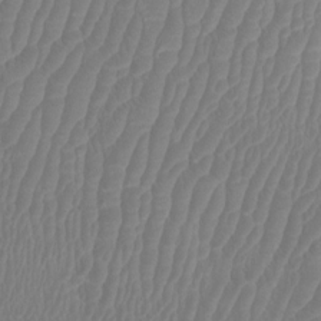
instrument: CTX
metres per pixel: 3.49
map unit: Htu
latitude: 3.0647
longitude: -20.4979
